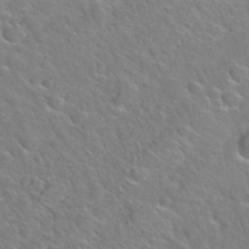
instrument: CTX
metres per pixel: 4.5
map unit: Hto
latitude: 35.1970
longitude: -49.0836
